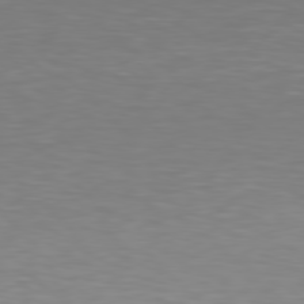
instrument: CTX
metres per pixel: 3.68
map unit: Hpe
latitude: 78.1389
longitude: -166.8758
